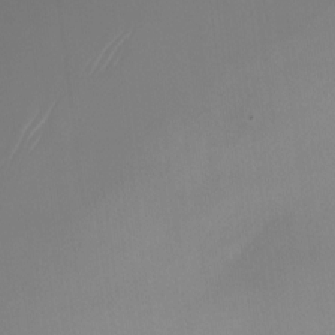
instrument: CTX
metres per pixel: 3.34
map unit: Nhu
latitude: -23.5777
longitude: -71.0647
